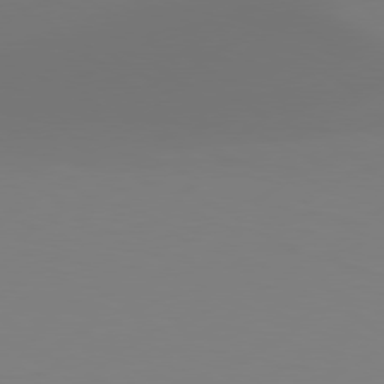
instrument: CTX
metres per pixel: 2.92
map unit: Hpe
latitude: 78.3468
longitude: -128.5735
